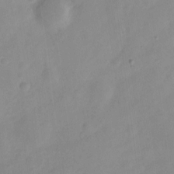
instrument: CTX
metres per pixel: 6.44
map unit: Nve
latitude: -21.9745
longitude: 107.6533
